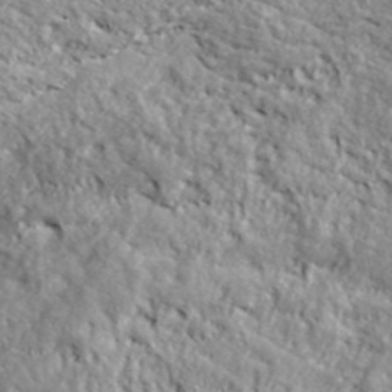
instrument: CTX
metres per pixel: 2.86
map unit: ANa
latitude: 41.7071
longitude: -87.0080
